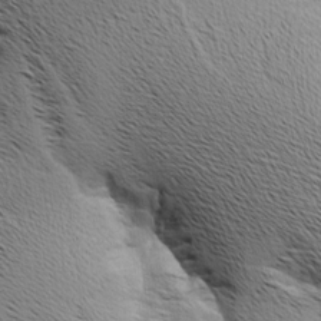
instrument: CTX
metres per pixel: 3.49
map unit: Aa
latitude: 8.7813
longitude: -141.9339
